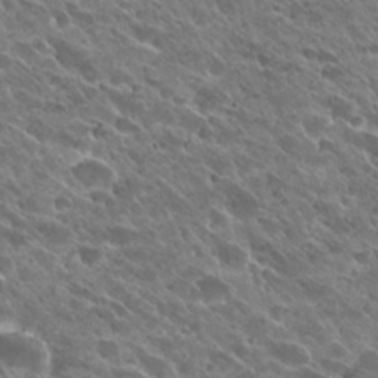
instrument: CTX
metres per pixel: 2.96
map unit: Hto
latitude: 27.6694
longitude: -41.6127
